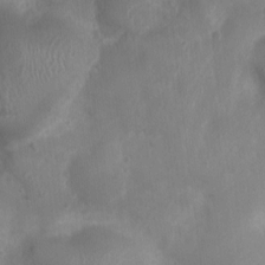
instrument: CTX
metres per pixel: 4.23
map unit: Nhu
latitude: 5.5371
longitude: -17.5749
